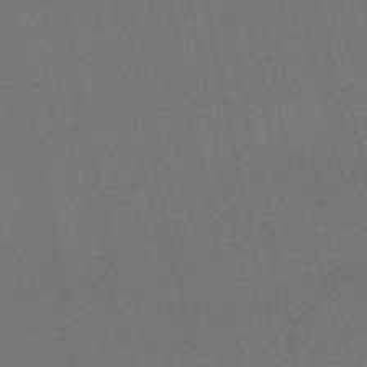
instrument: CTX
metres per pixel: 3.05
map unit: eHb
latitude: -50.3117
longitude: 79.5399
